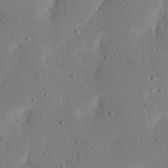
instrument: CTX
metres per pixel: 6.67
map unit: Nhu
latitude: 22.9136
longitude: -72.7813
